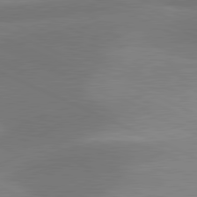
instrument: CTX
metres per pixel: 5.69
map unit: lApd
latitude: 81.1592
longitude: 125.5210
